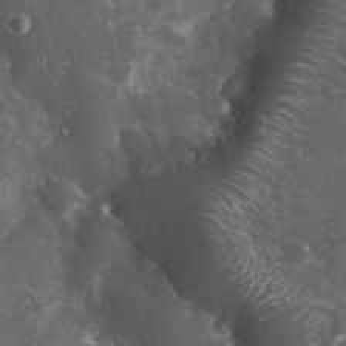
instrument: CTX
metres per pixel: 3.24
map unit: eHh
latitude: 33.2915
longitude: -62.1578
